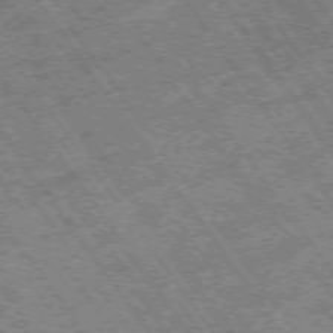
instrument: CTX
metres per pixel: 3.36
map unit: Hpe
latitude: -75.2565
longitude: -19.6505
